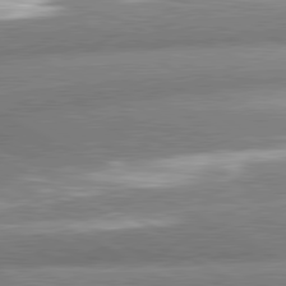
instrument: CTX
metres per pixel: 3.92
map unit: lApd
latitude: 80.9892
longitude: -163.1215
